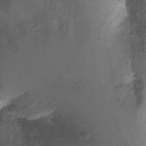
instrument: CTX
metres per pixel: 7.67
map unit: Nhu
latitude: -6.9163
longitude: -47.0081
